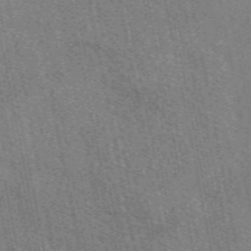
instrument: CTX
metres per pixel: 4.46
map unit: eAb
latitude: 50.5356
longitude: 116.1038
